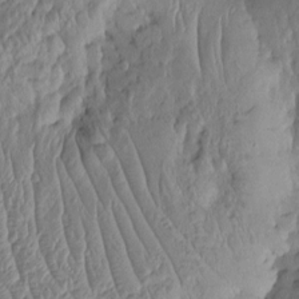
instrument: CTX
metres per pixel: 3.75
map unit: Htu
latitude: -6.0850
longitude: 156.6140
